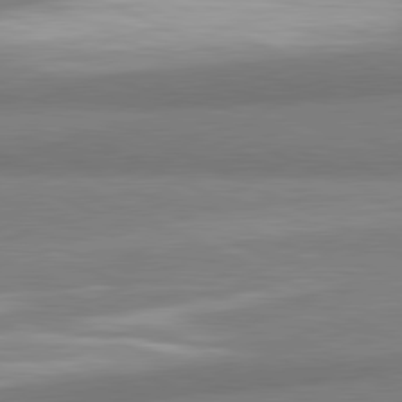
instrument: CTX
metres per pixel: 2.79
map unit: lApd
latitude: 80.9325
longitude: 166.9164
